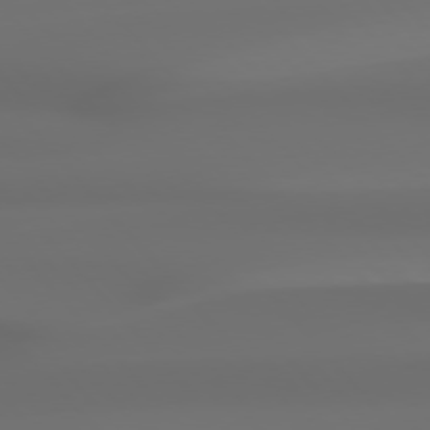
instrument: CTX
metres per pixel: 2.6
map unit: Hpe
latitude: 76.6679
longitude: -132.7057
